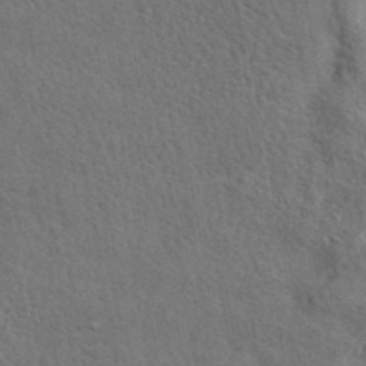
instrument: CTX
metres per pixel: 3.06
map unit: eAb
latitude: 40.6112
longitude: 103.6344
